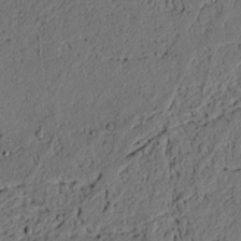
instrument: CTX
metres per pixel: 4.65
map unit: lAvf
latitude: 4.1767
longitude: 167.8611
